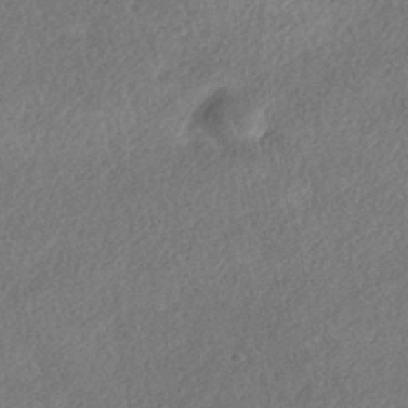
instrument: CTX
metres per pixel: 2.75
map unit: eHh
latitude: -42.4440
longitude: 121.0108
